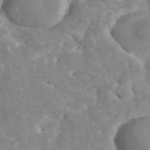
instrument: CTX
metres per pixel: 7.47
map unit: ANa
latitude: 41.8205
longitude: 34.1606
